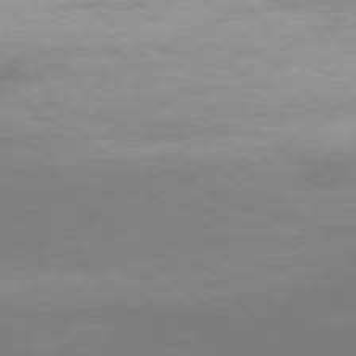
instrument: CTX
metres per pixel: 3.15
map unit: Hpe
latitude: 77.7449
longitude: -134.6679
